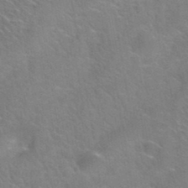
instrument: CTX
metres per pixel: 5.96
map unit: Hto
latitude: 36.4223
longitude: -46.0444
